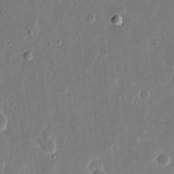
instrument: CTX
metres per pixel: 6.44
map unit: eHh
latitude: 15.2159
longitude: -69.9717
